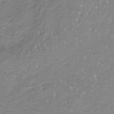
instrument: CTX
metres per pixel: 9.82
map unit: HNb
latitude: -35.1242
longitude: 57.8422
